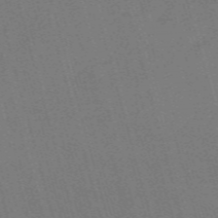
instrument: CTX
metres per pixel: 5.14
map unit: Nve
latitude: -59.7099
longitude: 62.8786
